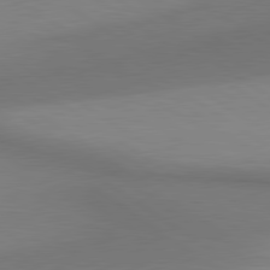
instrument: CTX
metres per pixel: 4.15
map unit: lApd
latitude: 80.6868
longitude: 161.3699
